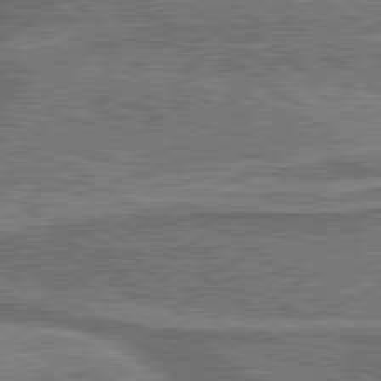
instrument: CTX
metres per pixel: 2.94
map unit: lApd
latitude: 79.9717
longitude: 174.1983
